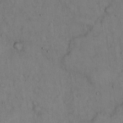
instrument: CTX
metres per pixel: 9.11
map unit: Hto
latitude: 14.9136
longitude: -60.4979
